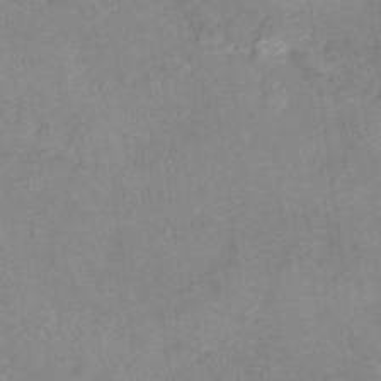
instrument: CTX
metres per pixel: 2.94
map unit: Hto
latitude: 7.0836
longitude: -36.8758
